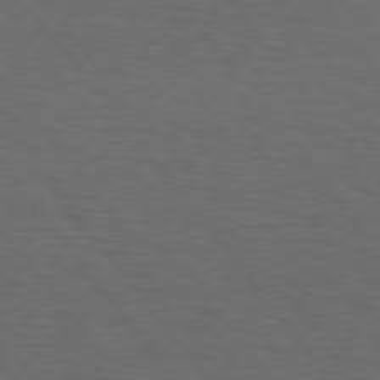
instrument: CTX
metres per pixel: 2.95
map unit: Hpe
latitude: 75.8017
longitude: -131.0081
